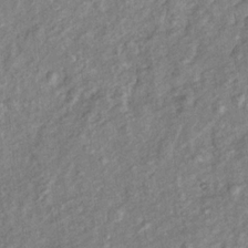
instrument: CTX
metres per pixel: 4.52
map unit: Htu
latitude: -5.3887
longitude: 154.8408
